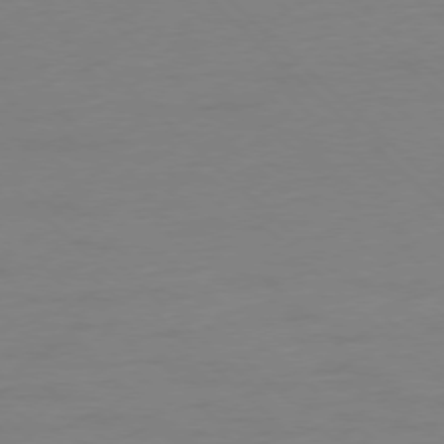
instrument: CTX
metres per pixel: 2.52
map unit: Ap
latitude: -77.8233
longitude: -57.8961
